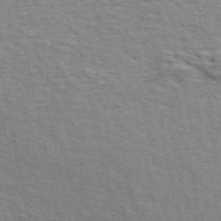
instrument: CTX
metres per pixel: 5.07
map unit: ANa
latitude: 49.3671
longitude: -73.4805
